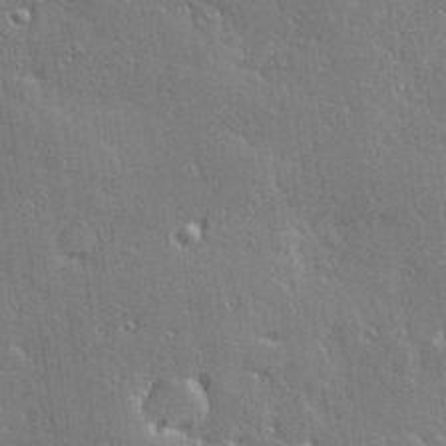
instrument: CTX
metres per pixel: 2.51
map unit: Hve
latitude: 28.4223
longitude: -92.1766
